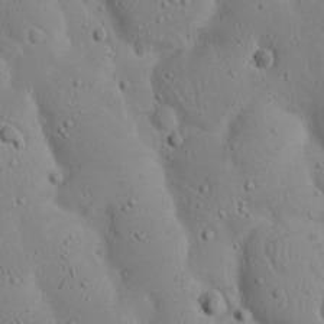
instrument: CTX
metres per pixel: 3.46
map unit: Nhu
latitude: 23.4615
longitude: -72.5357
